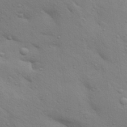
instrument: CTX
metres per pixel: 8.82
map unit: Aa
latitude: 30.7813
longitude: -147.3671
